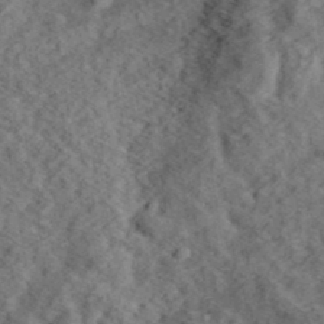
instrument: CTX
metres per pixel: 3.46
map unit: eHh
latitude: 37.3671
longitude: -79.8584
